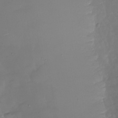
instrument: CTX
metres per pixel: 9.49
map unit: Nhu
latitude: -26.8219
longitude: -57.4804
